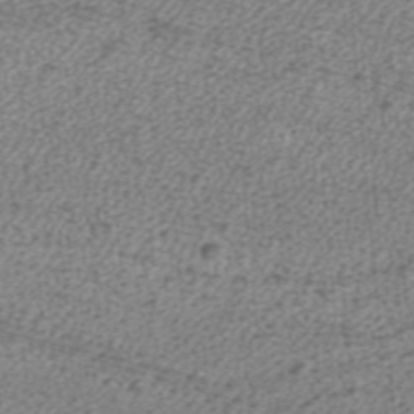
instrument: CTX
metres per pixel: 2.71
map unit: ANa
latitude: 36.5924
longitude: 15.1054
